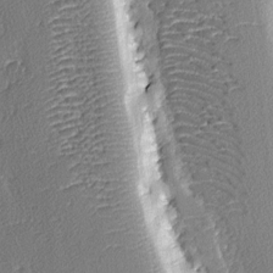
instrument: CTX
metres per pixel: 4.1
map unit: lAvf
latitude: -3.7855
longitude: -107.7828
